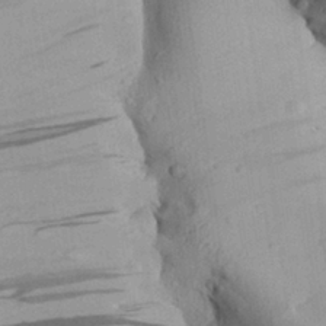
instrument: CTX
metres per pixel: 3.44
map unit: Aa
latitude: 27.5560
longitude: -133.4615
